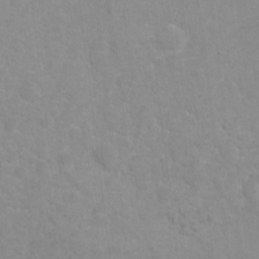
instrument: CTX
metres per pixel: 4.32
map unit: Nhu
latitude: 4.1578
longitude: -16.8947
